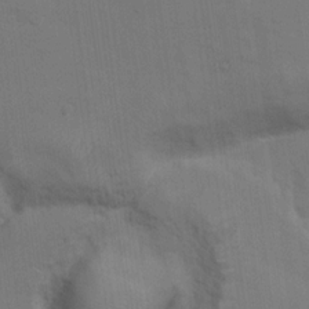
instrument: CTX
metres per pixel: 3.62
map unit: Hto
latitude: 14.9703
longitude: -30.6302
